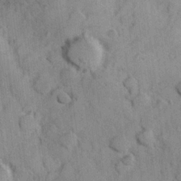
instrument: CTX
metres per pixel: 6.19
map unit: Hve
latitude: 23.9528
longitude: 147.8044
